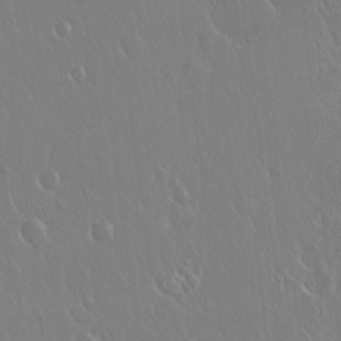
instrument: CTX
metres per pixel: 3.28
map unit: Hto
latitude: 18.1011
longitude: -57.5182
